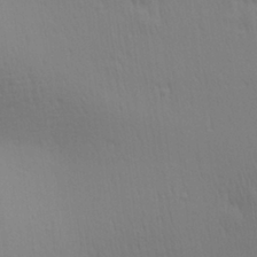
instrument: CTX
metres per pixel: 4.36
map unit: Aa
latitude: 28.2900
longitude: -139.0080
